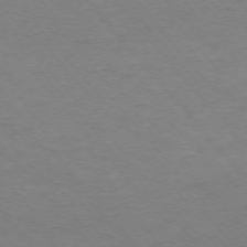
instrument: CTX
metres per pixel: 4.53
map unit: Ap
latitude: -76.1039
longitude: -88.0444
